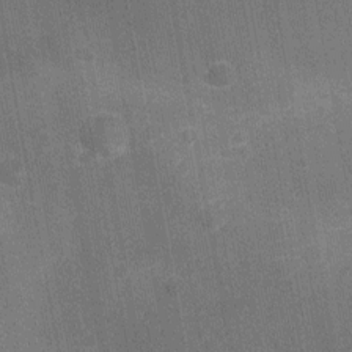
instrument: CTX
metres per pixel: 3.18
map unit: Ht
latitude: -10.5952
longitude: -22.2333
